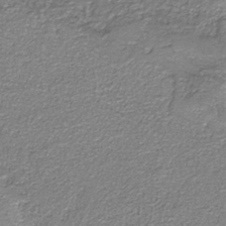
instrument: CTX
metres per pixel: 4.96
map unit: eAb
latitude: -38.0661
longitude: 51.5588
